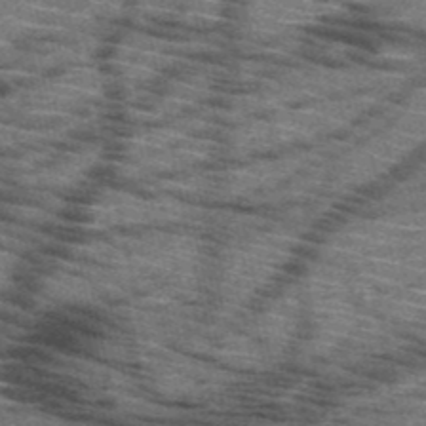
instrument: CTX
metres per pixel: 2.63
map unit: HNb
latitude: -51.2754
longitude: -43.9339
